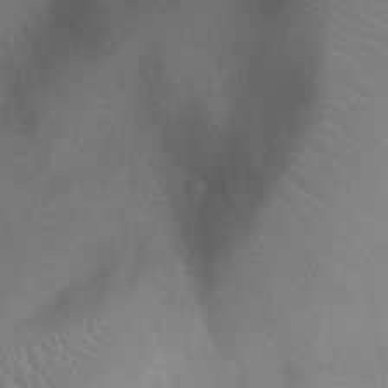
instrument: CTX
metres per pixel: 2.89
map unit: Ht
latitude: -7.4643
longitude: -23.6505
